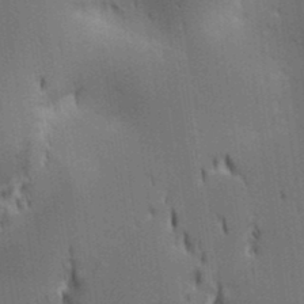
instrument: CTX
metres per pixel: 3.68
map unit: lAa
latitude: 11.5182
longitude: -108.3845
